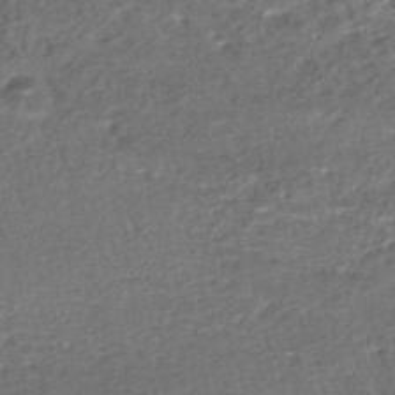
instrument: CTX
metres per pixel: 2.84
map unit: HNhu
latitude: -47.7477
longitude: 102.0850
